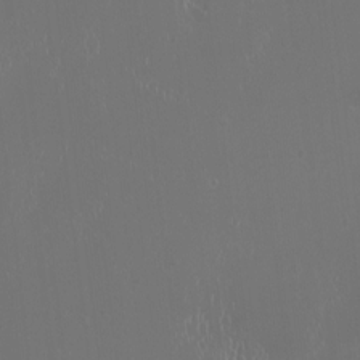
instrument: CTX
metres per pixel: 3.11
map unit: HNhu
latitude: -1.2187
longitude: 1.1620
